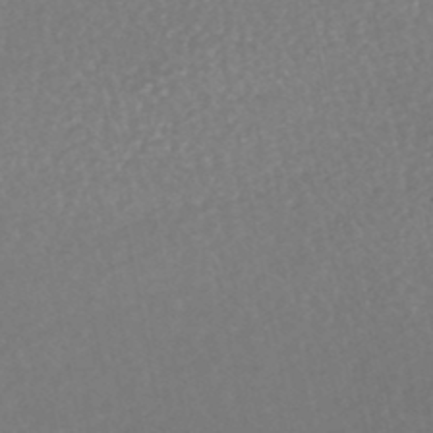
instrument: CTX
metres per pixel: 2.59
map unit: HNhu
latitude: -48.8975
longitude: 102.5196
